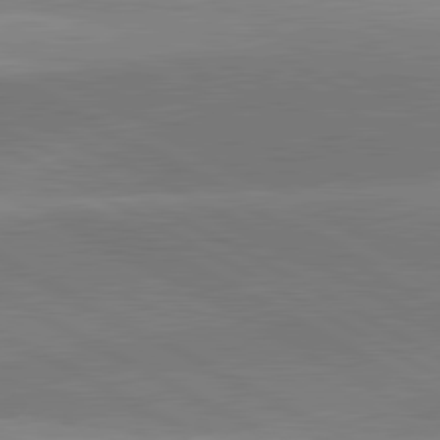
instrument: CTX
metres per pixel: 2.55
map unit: lApd
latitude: 81.7072
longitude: 134.6518
